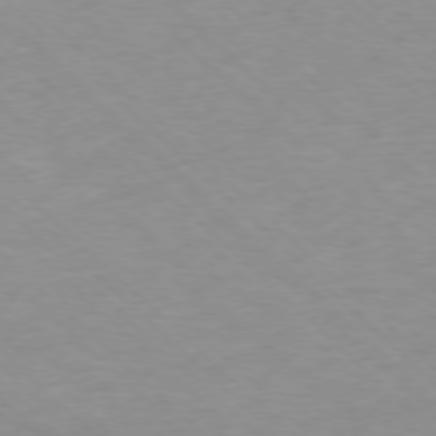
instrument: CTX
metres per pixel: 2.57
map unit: Ap
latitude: -77.2376
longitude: -94.0822
